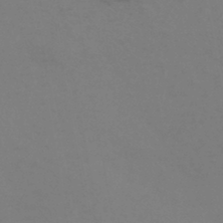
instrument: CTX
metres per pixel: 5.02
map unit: HNhu
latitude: -43.9745
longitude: 89.5399
